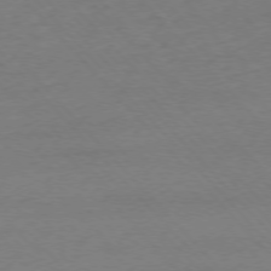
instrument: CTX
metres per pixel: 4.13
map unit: Ap
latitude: -76.9542
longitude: -93.3292
